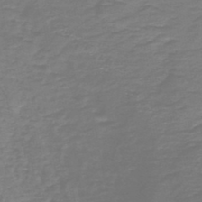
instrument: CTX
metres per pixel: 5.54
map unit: HNb
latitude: -47.3509
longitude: 52.3306
